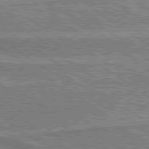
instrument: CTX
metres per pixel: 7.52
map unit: lApd
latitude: 79.7828
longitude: 175.5777
